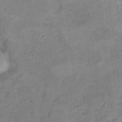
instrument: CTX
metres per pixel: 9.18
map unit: Ht
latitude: 8.4412
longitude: -38.2333
